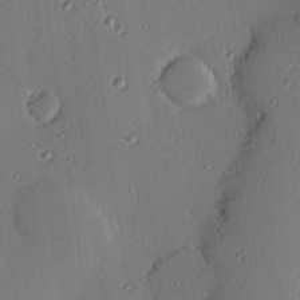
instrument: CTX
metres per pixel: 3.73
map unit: eHh
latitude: 23.4804
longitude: -90.9703
